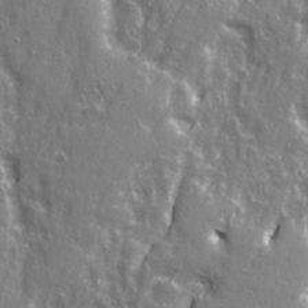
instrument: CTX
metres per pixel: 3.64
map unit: Ave
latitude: 22.4034
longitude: -133.2537
